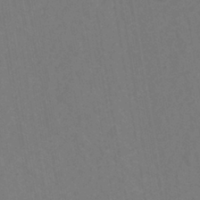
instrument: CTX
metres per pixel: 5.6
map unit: eHh
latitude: -42.6518
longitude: -31.9717
